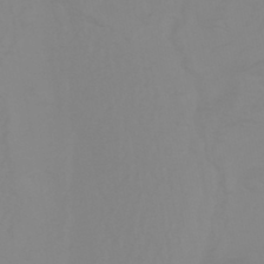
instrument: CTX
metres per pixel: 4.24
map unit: HNhu
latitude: -44.6330
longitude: 90.2362
